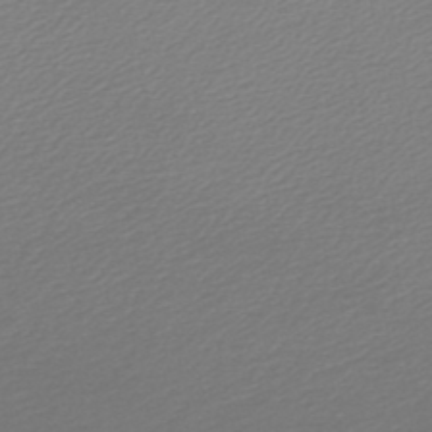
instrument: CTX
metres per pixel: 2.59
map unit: lHb
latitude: -47.1242
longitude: 60.2551
